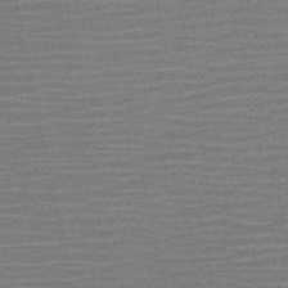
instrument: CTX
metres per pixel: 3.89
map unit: HNb
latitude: -52.0283
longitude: -47.4994
